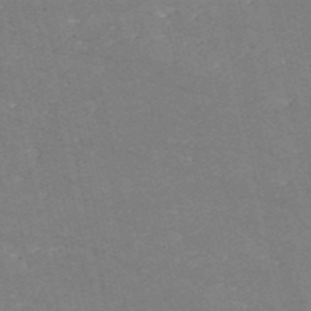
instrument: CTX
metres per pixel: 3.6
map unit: HNb
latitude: -54.6897
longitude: -38.6112
